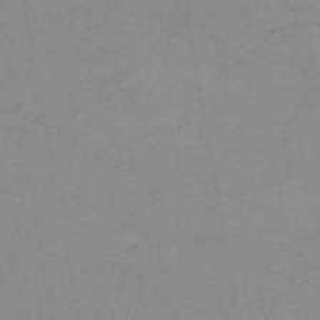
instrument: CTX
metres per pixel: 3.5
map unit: HNb
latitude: -35.5588
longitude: 51.9178
